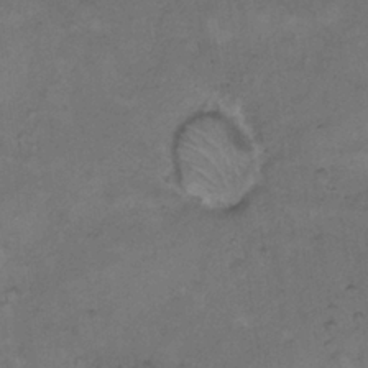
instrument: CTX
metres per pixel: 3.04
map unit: Hto
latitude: 9.3482
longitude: -60.3656
